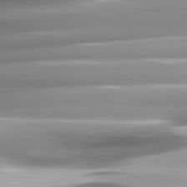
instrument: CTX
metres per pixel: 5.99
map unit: lApd
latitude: 81.5938
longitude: -143.8583
